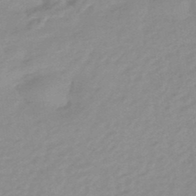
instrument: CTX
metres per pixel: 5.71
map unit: eHb
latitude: -45.1620
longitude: 89.5021
